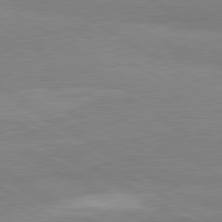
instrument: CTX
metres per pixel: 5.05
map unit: lApd
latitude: 80.8191
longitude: -178.2901
